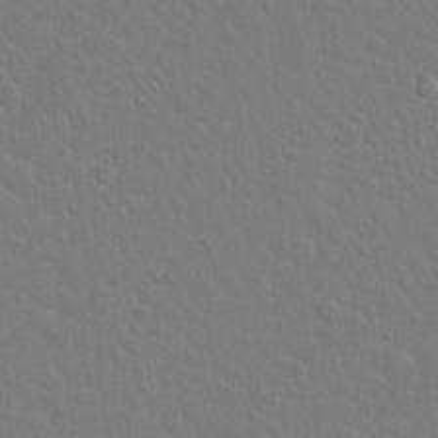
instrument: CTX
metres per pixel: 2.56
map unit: Hto
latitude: -4.1794
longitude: -35.5749
